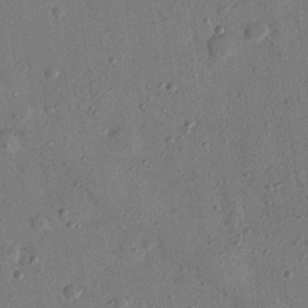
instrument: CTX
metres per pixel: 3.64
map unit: eHh
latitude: 25.9906
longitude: -76.8758
